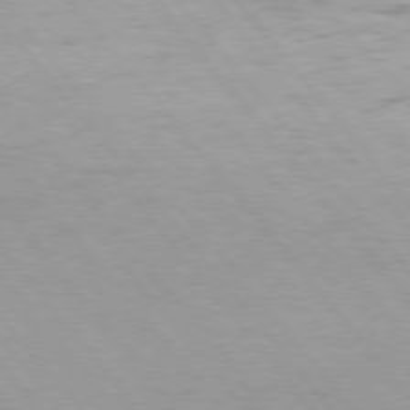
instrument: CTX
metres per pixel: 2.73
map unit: Hpe
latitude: 75.7639
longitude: -143.9150
